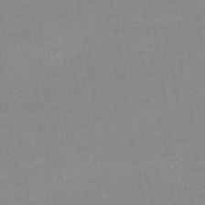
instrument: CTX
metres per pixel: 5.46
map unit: HNb
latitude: -49.6155
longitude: -48.9703
